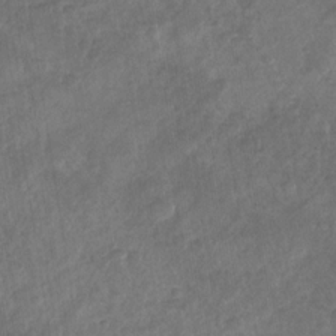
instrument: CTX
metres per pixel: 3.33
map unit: Nhu
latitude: -30.8786
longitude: -62.1389
